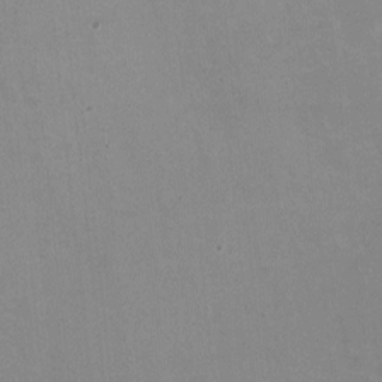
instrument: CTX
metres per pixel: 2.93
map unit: HNhu
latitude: -1.2376
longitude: -3.0458
